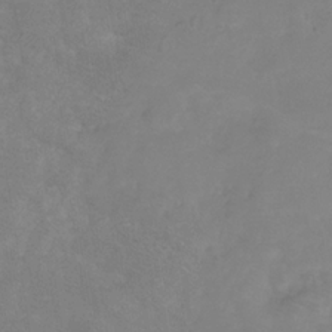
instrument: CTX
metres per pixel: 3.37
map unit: Hve
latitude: -34.1795
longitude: 91.4077
